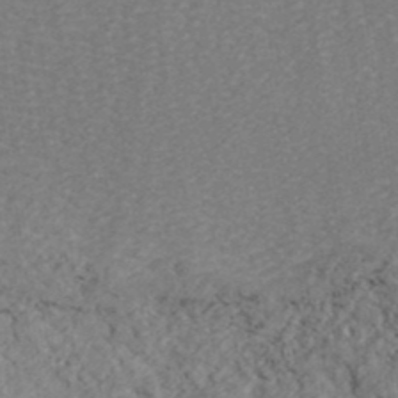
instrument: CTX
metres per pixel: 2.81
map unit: ANa
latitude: 41.8205
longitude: 29.1053
